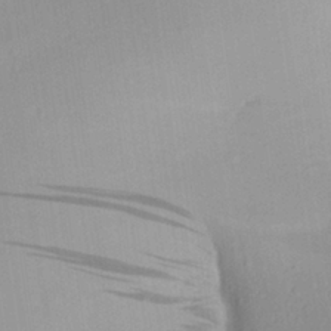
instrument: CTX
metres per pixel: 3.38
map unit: Aa
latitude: 27.3293
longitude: -135.5371
